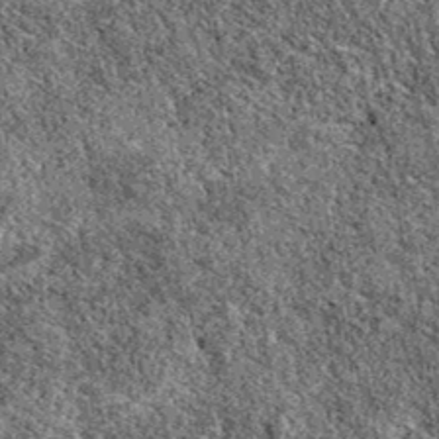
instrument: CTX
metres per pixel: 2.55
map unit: eAb
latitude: 37.8961
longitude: 110.8030
